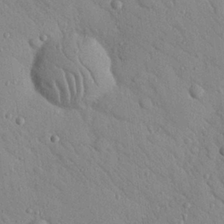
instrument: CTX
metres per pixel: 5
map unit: Nhu
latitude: 23.3482
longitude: -75.0836
